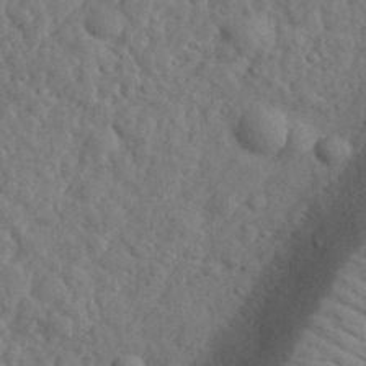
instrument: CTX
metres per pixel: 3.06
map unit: eHh
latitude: 34.8569
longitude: -78.1011
